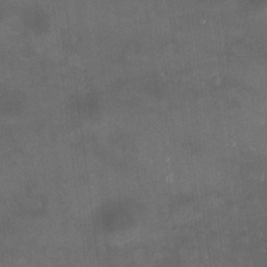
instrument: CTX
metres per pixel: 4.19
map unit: HNhu
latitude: 10.3278
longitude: 11.1431
